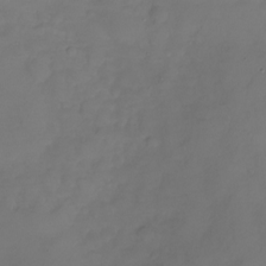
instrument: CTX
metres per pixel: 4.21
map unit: Nhu
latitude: -26.7841
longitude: -57.7638
